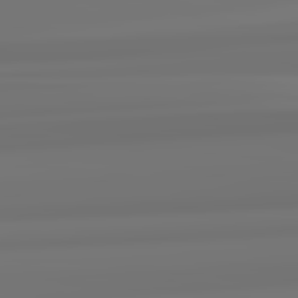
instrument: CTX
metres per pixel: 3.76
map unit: lApd
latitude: 82.8002
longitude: 170.9920
